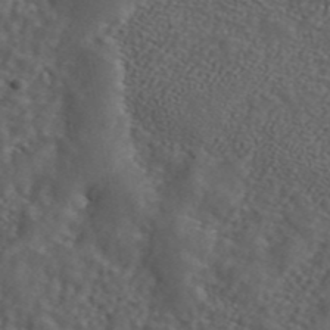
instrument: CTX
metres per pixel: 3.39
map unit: ANa
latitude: 44.0633
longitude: 23.8612
